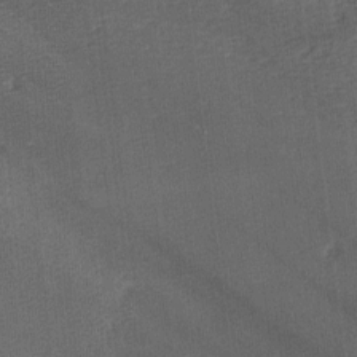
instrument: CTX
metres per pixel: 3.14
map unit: lAa
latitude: -8.7841
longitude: -124.6301
